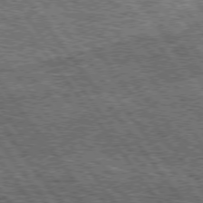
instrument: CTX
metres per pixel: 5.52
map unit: Hpe
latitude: 75.1592
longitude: -156.1010
